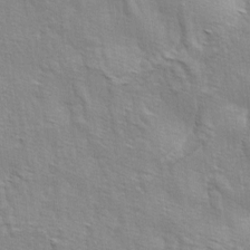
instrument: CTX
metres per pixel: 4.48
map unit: lAa
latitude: -4.3873
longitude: -121.8773
